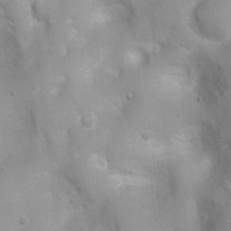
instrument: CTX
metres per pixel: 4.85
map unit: Ht
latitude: 3.7638
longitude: -26.5168
